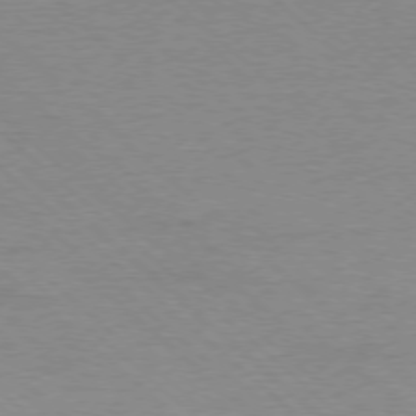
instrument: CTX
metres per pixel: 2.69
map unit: Ap
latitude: -77.6344
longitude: -84.1767
